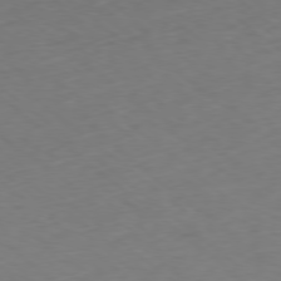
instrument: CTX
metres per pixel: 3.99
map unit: Ap
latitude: -78.6707
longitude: -73.9339
